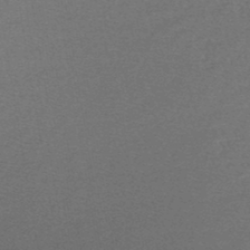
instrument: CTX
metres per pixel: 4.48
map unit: lHb
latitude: -45.4454
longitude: 57.4643
